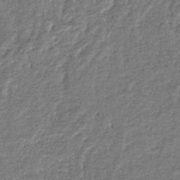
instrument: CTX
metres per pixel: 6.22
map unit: eHb
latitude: -36.2550
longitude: 78.7652
